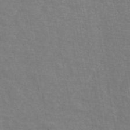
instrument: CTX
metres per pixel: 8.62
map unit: ANa
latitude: 43.7450
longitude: 29.7667
